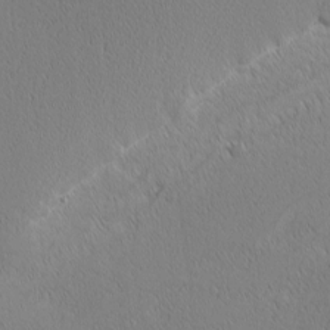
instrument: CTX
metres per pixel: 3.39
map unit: Nhu
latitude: 1.4426
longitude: -78.2901
